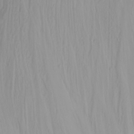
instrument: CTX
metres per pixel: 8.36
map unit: Nhu
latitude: -4.9730
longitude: -84.0822
